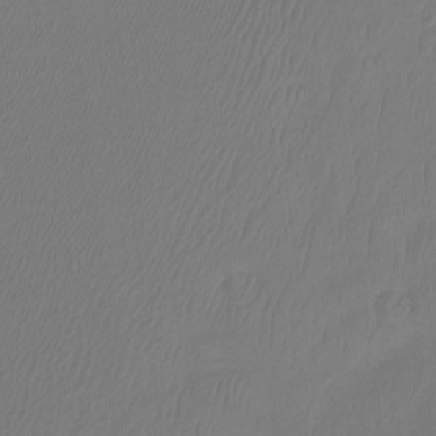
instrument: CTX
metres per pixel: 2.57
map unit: Ht
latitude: -14.9542
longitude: -48.7624
